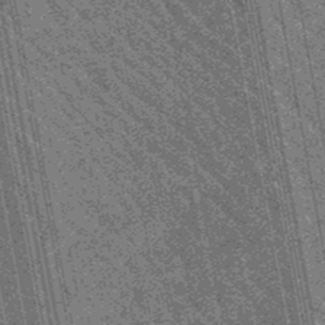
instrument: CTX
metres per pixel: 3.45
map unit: lHb
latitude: -48.1795
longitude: 73.9745
